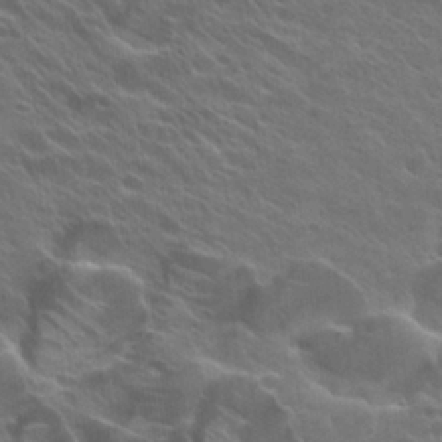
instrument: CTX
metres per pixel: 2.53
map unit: Hto
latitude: 27.0836
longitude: -35.1781
